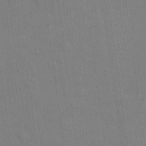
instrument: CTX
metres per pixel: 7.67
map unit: Ht
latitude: -4.7085
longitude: -14.5168
